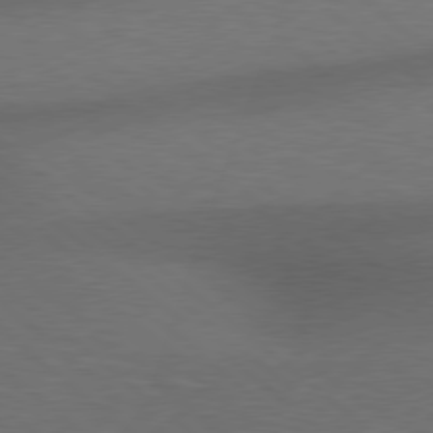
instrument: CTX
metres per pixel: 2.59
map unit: Hpe
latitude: 78.1200
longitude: -151.4048
